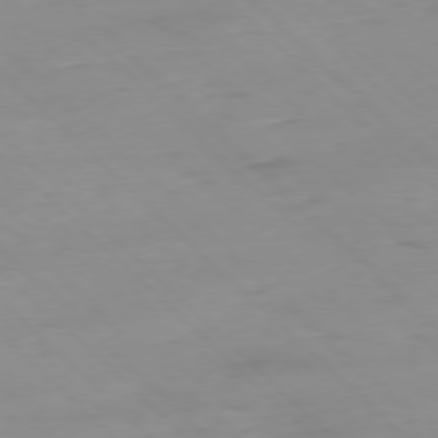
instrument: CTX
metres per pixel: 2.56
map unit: Ap
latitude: -77.3321
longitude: -90.5735
